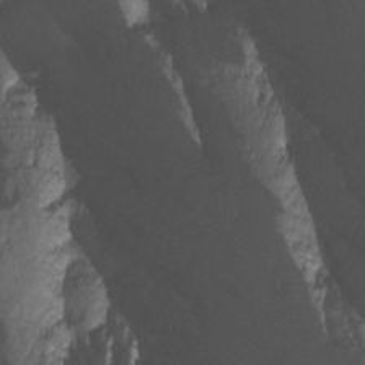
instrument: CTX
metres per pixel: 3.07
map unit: Nhu
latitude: -12.6330
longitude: -59.3293
